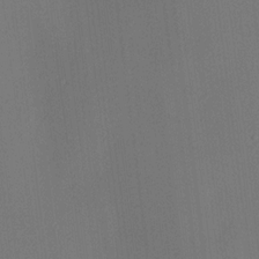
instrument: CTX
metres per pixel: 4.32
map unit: HNhu
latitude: 7.8961
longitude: 16.4251
